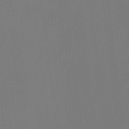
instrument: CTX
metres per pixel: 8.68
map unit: Htu
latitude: -14.2173
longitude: -48.9892
